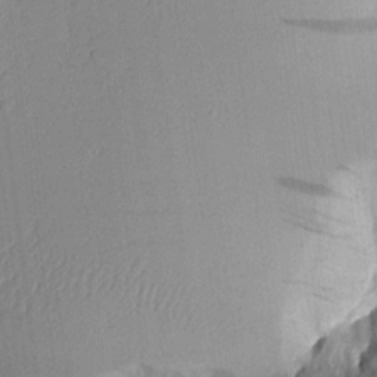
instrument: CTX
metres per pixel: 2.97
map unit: Aa
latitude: 10.7246
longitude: -128.2522
